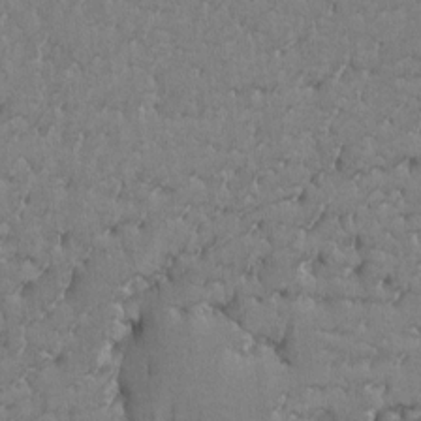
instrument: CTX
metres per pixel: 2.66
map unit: lAvf
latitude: -6.9919
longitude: -114.4223
